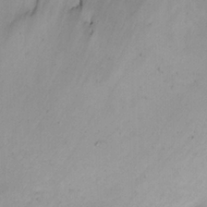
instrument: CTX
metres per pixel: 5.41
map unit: Nhe
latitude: -1.3888
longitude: -58.2712
